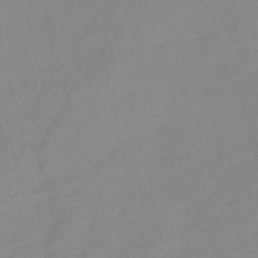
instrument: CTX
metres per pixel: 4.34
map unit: lHb
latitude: -40.9919
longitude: 76.1039
